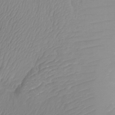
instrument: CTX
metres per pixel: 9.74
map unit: Ht
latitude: -4.2928
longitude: -26.7435
